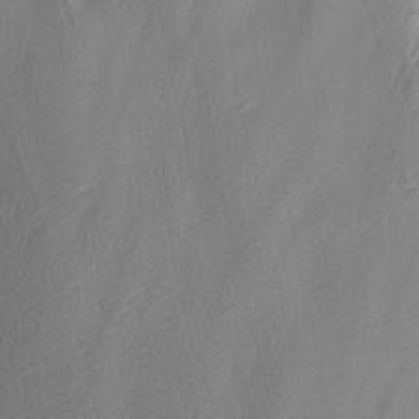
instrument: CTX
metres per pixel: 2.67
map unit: Nhu
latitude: -3.8422
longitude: -88.0255
